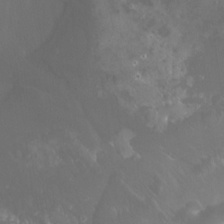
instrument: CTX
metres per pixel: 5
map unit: Nhu
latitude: -11.2187
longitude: -75.1781
